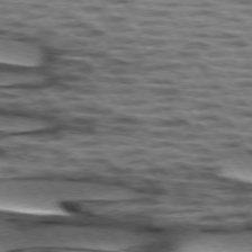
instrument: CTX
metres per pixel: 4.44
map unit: lApd
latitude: 74.1200
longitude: -52.8947
